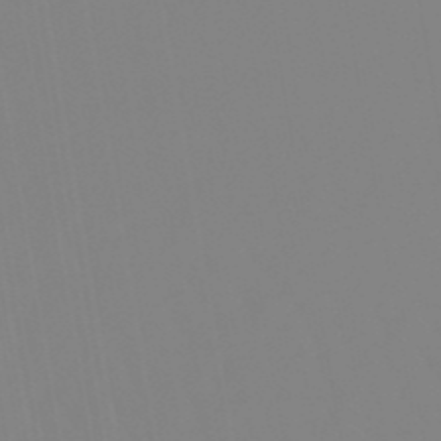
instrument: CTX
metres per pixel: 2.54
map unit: lHb
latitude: -49.3132
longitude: 74.3873
